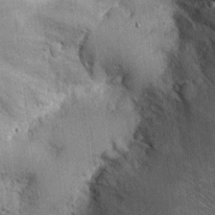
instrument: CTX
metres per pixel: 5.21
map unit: Ht
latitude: -2.8597
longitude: -13.1970
